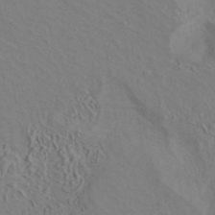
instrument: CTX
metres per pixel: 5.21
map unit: ANa
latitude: 41.7638
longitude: 32.6897
